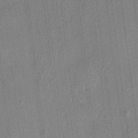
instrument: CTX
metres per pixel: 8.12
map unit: HNhu
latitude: 12.4223
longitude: 9.7666
